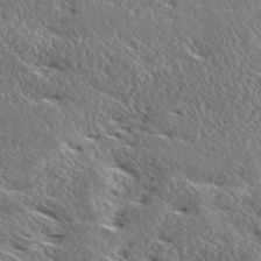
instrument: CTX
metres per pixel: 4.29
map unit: Ave
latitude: 17.4426
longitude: -137.8773
